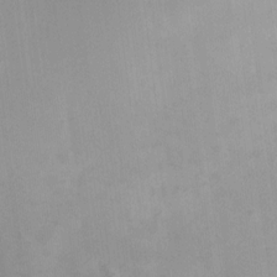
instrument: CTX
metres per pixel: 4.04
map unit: HNhu
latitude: 6.6301
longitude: 9.4643
